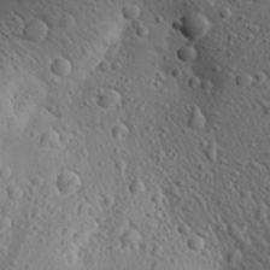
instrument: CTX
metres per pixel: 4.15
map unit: Aa
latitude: 27.1970
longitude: -142.4790
